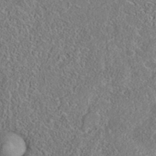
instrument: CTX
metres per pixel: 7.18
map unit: eAb
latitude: 35.7827
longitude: 106.7086
